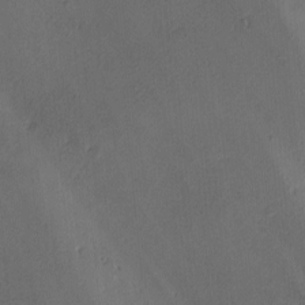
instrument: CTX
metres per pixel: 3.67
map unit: Ave
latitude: -8.0850
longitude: -121.8962
